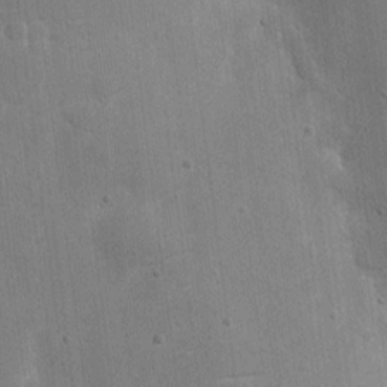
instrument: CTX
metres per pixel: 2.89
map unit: eHh
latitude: 7.5182
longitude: -72.3090
